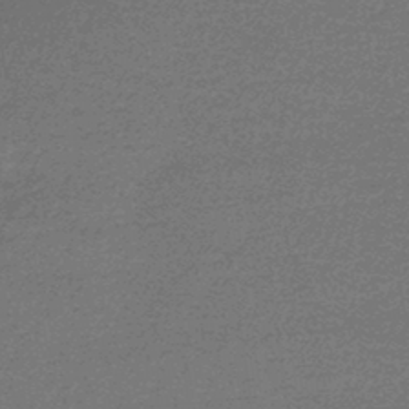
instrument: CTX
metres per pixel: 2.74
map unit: lHb
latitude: -43.5777
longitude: 66.7841
